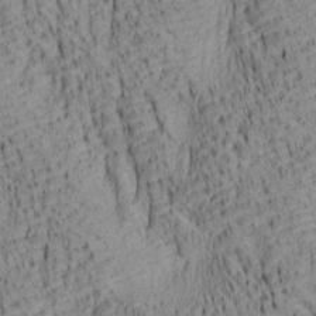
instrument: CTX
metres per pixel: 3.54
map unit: lAa
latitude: 6.8947
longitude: -115.3859
